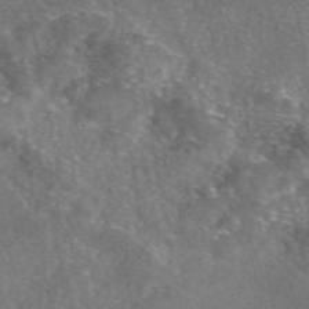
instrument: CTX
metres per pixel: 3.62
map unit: eAb
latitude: 46.7624
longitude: 110.6140
